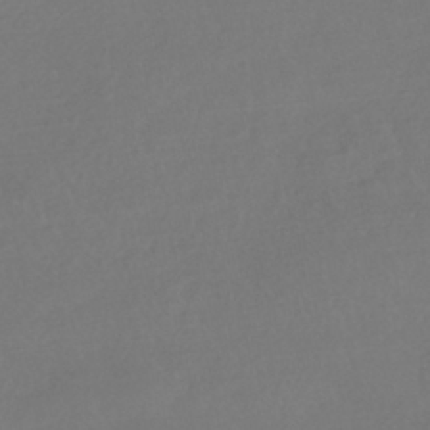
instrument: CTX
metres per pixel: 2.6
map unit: HNhu
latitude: -42.2172
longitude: 93.6344
